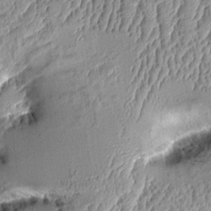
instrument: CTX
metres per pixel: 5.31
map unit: Aa
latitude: 9.5560
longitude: -128.6679
